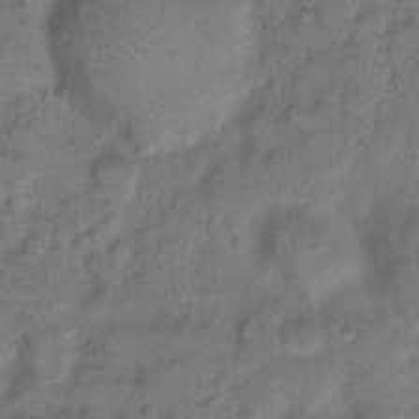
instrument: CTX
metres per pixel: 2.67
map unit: eHh
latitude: 8.8380
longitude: -62.2712
